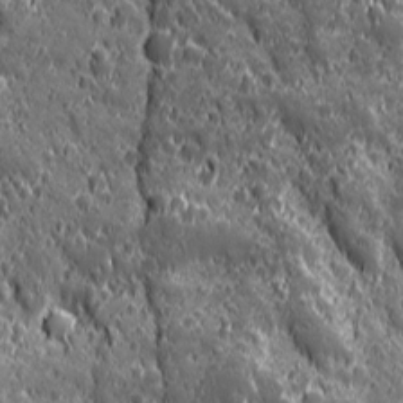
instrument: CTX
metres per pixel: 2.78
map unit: Ave
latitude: 12.4223
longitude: -104.6680
